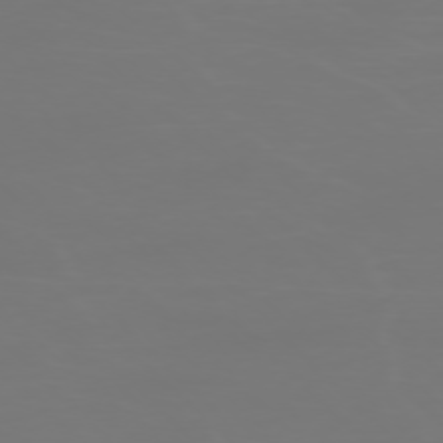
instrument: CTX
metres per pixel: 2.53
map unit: Ap
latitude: -76.0661
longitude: -82.2522
